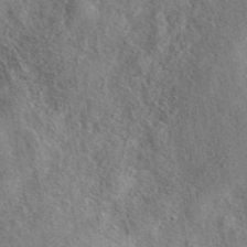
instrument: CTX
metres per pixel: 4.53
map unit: eAb
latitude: 40.2900
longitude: 107.9367
